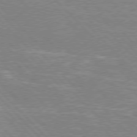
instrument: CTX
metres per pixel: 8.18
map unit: Hpe
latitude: 76.6490
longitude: -151.4993
